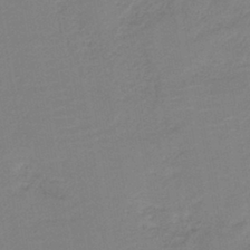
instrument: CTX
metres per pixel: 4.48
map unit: HNb
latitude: -41.8422
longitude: 51.3132
